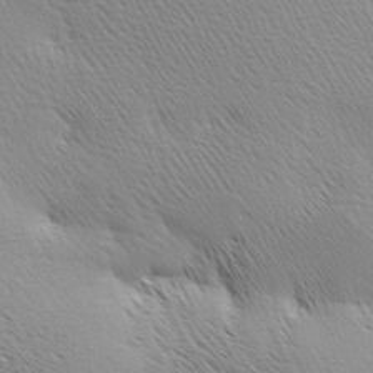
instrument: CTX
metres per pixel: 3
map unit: lAa
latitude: -8.4818
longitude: -124.9891
